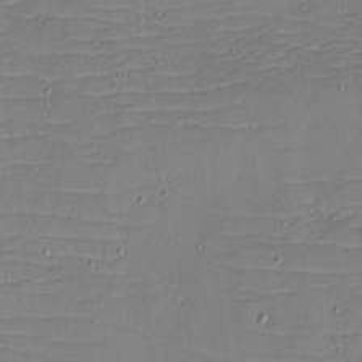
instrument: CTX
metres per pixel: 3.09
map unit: eHh
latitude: -5.1998
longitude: -81.9339
